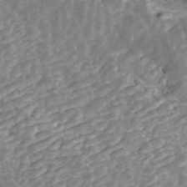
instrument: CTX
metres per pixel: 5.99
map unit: ANa
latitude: 45.6316
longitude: 29.4643
